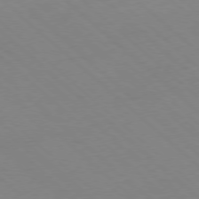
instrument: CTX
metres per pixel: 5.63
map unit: Hpe
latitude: -78.2550
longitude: 13.7100
